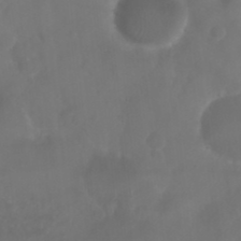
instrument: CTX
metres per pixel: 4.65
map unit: Nhu
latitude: 25.0836
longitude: -62.7436
